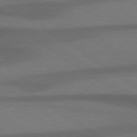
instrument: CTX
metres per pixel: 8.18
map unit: Hpe
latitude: 79.1214
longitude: -123.2348
